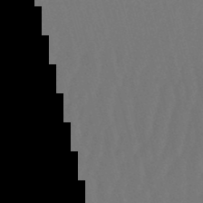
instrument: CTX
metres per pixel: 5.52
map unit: eHb
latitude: -50.9920
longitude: 75.3510
